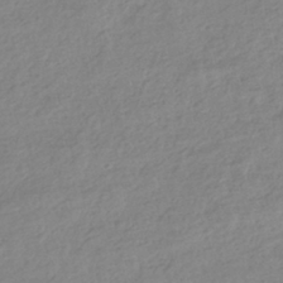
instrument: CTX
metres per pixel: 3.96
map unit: HNhu
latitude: -40.5574
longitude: 94.3873
